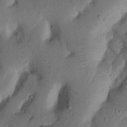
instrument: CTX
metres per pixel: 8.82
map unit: Nhu
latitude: 20.4790
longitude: -75.1214
